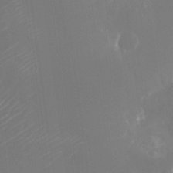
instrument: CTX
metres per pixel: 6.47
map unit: Nhu
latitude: -24.3117
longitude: -72.7813
